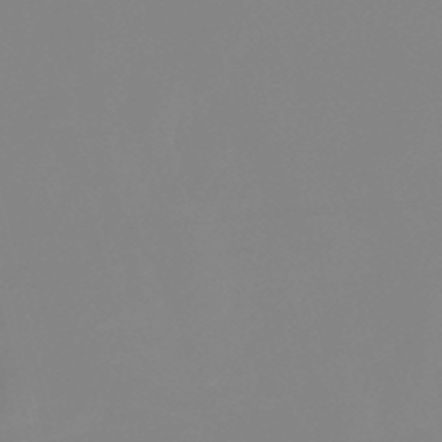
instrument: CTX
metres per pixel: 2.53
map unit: lHb
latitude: -48.2551
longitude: 68.0283
